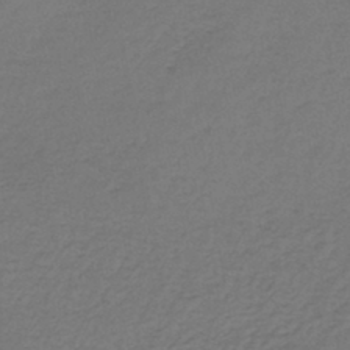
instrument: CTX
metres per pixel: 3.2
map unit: lHb
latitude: -42.8785
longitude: 62.0661
